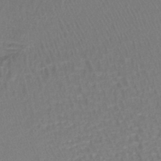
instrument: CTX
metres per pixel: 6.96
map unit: lHb
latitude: -41.9367
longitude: 58.8407
